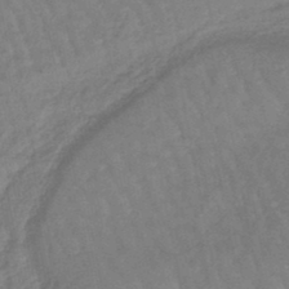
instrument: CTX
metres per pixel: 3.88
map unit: eHb
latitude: -45.4454
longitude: 80.8597
